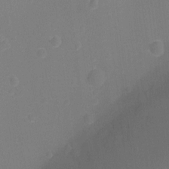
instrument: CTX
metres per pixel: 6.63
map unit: Ht
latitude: -9.8611
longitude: -23.7638
